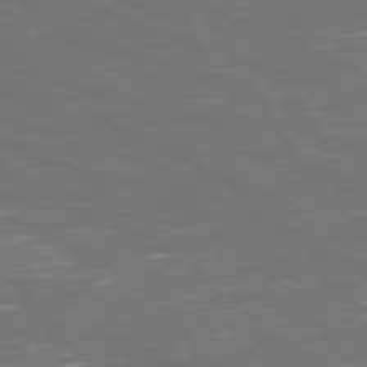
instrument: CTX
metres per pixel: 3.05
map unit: Hpe
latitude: 72.1956
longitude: -126.1200
